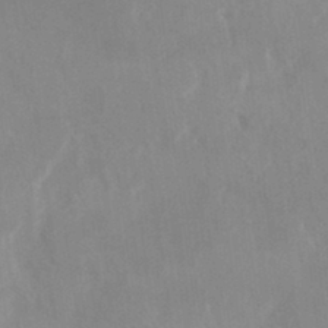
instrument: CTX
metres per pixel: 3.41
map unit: HNhu
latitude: 7.4615
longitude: -1.7827
